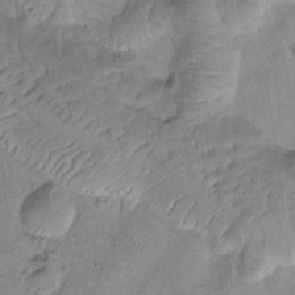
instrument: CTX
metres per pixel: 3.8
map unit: Htu
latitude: -0.6519
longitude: 173.0486
